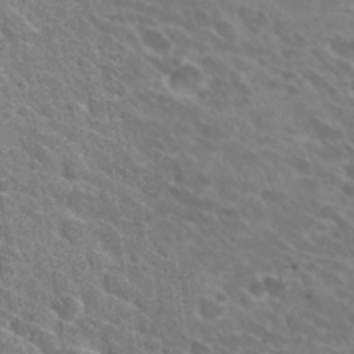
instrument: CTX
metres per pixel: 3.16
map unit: Hto
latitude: 31.3104
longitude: -44.2522
